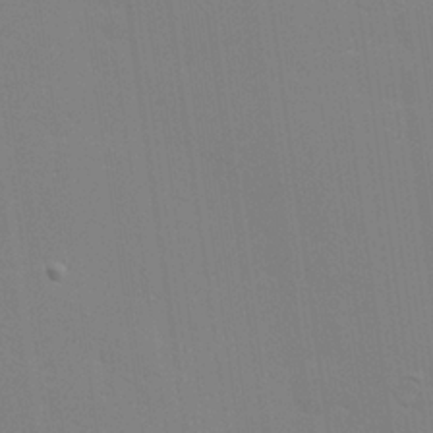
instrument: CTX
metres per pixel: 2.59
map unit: Hve
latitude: 24.8569
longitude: -92.6679
